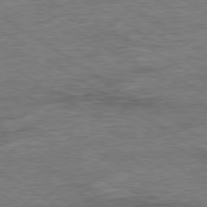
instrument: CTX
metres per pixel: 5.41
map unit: Ap
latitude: -80.0094
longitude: -78.4223
